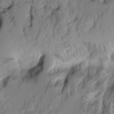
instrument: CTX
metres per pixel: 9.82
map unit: Aa
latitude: 7.6505
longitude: -128.8002
